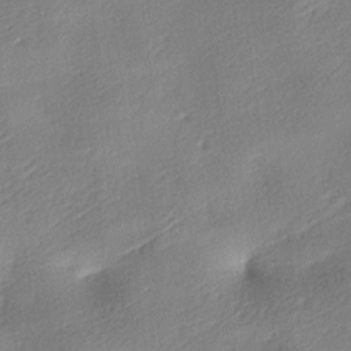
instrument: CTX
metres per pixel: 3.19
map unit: lAa
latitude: -8.6707
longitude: -127.7828
